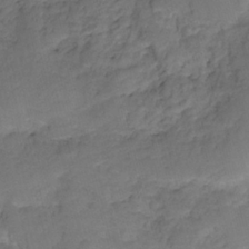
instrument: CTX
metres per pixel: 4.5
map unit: HNhu
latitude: -26.9163
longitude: 73.4076
